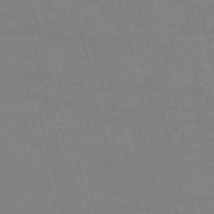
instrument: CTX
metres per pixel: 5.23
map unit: HNb
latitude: -54.2929
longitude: -37.6127
